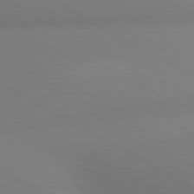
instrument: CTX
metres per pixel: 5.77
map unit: lApd
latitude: 80.7057
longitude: 127.9745
